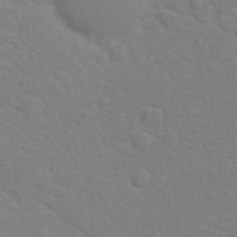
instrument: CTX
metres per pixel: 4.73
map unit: Nhu
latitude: 17.4615
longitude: -33.6883
